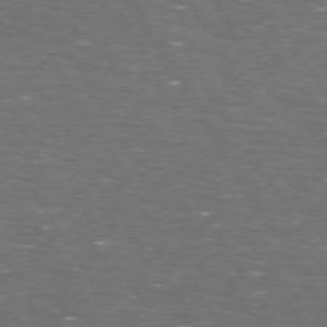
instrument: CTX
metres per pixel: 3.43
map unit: Hpe
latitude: 73.1404
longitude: -124.2900
